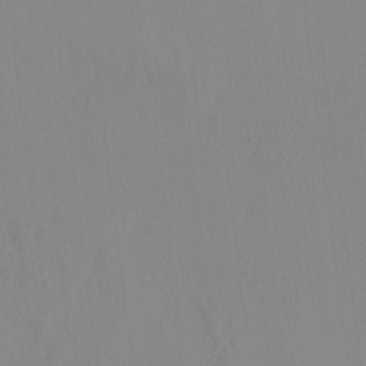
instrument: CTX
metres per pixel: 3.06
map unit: eHh
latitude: -4.3306
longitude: 14.7464
